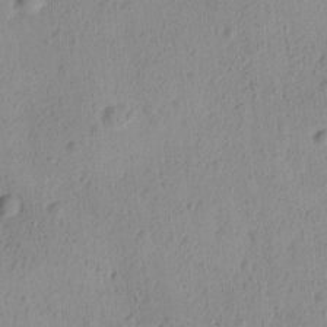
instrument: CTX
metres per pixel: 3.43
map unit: Ave
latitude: -8.5763
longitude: -121.6316
